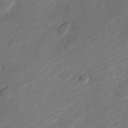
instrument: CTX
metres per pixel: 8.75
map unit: Nve
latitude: -19.8989
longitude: 108.1228
